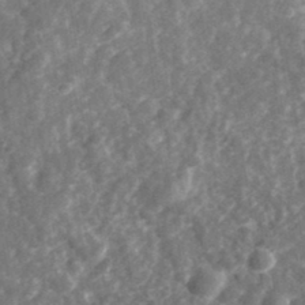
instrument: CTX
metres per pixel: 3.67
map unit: eHh
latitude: 35.1781
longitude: -79.4238
